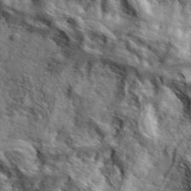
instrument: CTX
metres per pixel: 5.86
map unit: eHh
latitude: 36.7624
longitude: -80.6490
